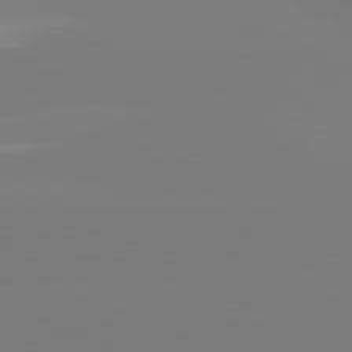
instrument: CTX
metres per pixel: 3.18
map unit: lApd
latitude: 81.7261
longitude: -159.3104
